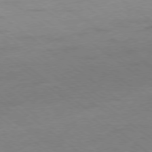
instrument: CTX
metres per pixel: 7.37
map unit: Ap
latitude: -79.3698
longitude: -100.0255
